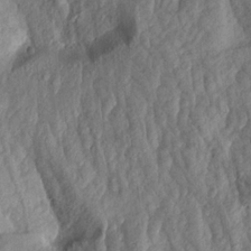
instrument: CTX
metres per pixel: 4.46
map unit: Aa
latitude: 18.7057
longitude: -145.9717
